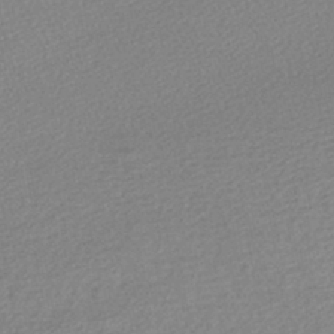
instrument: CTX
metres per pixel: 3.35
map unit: lHb
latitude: -42.4817
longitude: 73.5210
